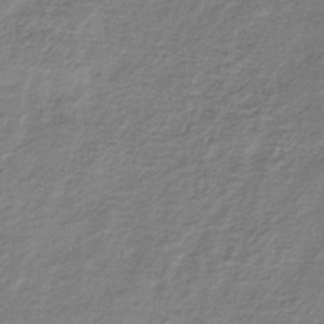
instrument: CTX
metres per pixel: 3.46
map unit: HNb
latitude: -33.9367
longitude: 56.6140
